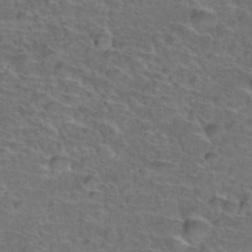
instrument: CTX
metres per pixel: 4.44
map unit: Hto
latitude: 37.1970
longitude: -43.8772
